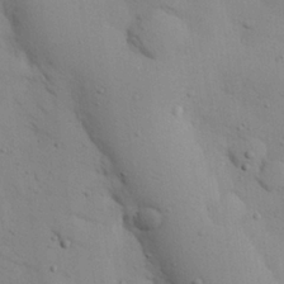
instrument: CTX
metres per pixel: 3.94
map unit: eHh
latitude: 26.1956
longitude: -75.5182
